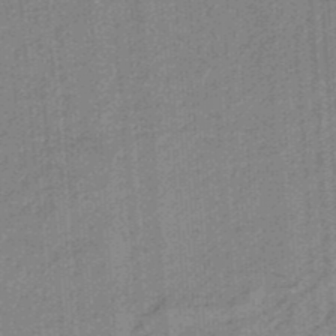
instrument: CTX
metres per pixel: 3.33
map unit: HNb
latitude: -35.2187
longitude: 57.5021
